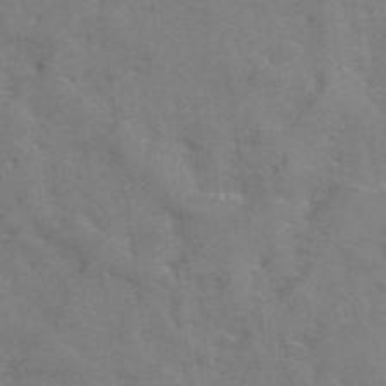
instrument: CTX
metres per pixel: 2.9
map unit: Hto
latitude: 38.8002
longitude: -43.7261
